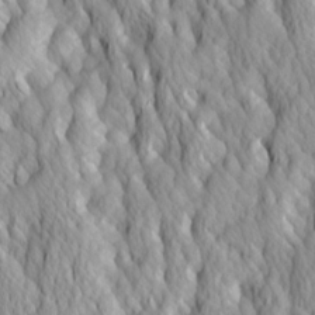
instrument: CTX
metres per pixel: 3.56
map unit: Ave
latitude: 14.5168
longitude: -132.3845
